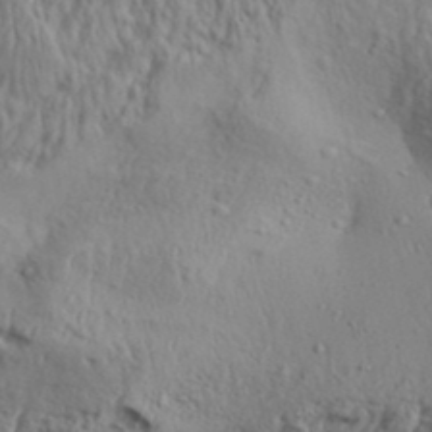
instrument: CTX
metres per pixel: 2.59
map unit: Aa
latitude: 31.5183
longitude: -134.7246
